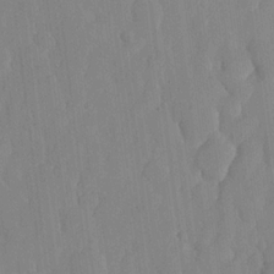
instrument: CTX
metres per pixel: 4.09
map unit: lHvf
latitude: 18.9324
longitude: -112.6679
